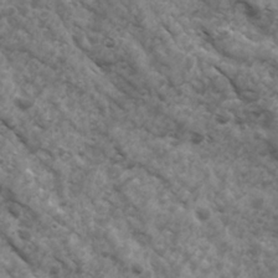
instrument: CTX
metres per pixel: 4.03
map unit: Ave
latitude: 17.4615
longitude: -131.9717
